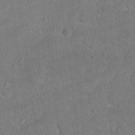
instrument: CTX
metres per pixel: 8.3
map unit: Hto
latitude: 16.4223
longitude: -38.0255
